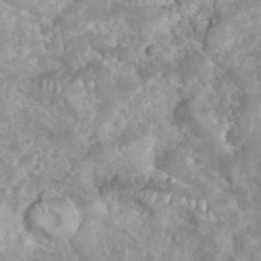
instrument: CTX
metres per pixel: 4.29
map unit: eHh
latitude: 35.5371
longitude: -61.6316
